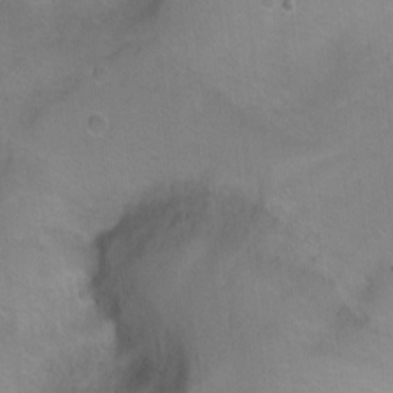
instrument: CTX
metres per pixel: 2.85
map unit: Ht
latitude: 0.4034
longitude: -45.2537
